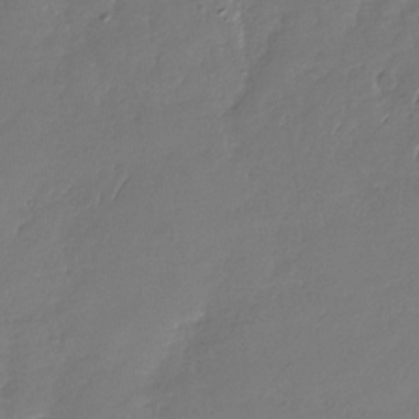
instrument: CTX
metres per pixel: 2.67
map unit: Nhu
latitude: -29.1620
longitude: -60.7246
